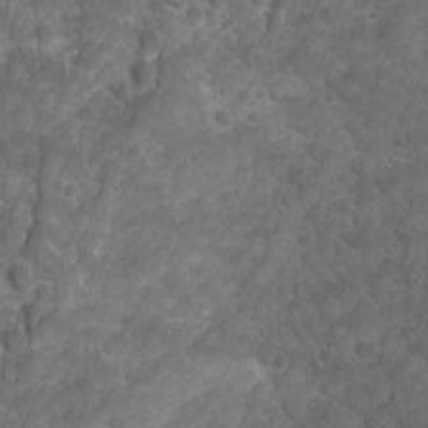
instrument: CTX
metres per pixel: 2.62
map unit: Ave
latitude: 16.3278
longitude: -133.2537
